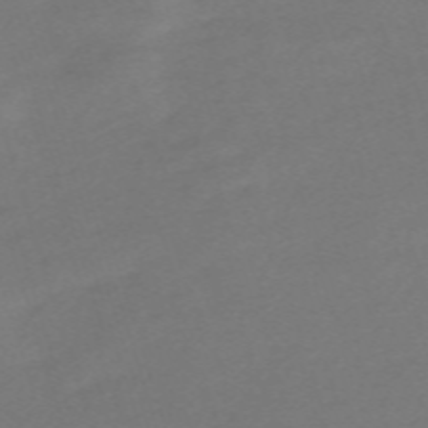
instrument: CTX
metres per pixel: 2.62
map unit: eHh
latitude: -63.1431
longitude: 52.8408
